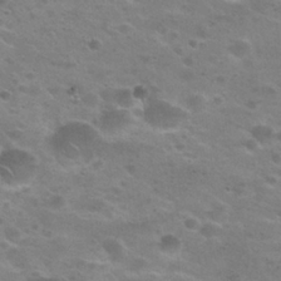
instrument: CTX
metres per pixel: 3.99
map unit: Nhu
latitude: 26.3467
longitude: -50.0444
